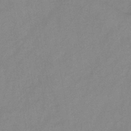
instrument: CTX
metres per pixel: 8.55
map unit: HNb
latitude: -45.6911
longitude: -38.9136
